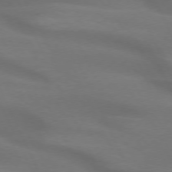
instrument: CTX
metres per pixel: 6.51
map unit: lApd
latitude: 72.7247
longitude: -48.8569
